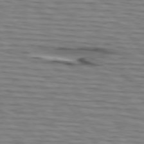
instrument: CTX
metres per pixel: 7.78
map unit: lApd
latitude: 74.9703
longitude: -71.8016
